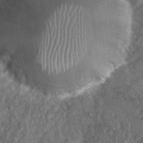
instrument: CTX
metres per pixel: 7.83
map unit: Nhu
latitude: 7.7639
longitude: -20.1389
